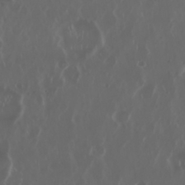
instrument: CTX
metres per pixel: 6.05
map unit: Nhu
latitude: 29.9528
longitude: -60.1011
